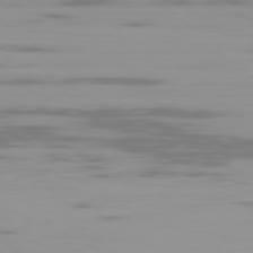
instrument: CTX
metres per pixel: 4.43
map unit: Ap
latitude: -79.8044
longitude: -102.5168
